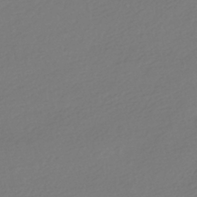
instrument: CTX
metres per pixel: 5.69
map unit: HNhu
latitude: -41.0108
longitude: 96.8975
